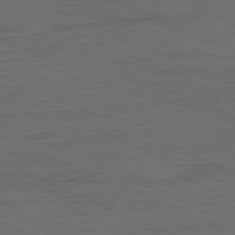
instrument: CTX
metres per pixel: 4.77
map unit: Ap
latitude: -81.5777
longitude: -71.4048
